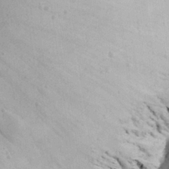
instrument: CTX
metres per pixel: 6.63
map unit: Hve
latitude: 26.4034
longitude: -92.1200
